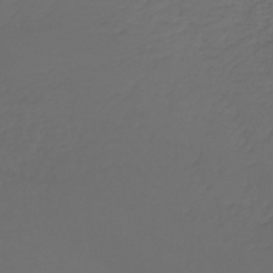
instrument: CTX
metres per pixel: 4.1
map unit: lHb
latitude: -42.9163
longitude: 68.5573
